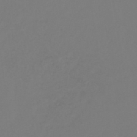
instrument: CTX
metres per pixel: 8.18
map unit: lHb
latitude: -46.6518
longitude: 72.1794
